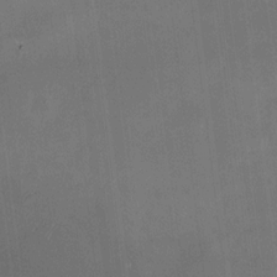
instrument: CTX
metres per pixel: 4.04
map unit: HNhu
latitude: 11.2159
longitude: 11.0487
